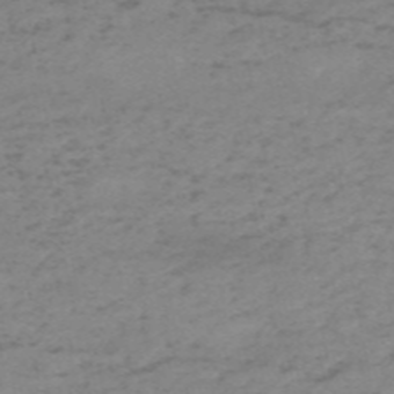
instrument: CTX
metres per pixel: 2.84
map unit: HNb
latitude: -56.2928
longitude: -44.1389
